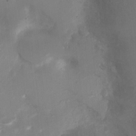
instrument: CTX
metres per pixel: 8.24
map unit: Ht
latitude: -3.2942
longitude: -28.5546
